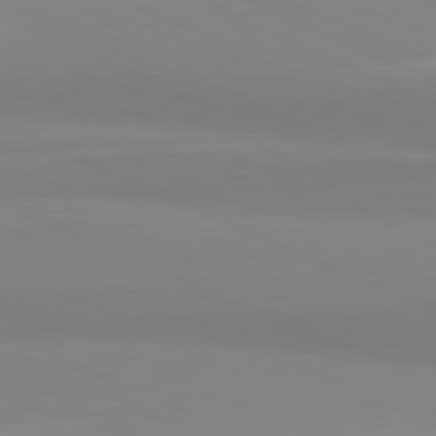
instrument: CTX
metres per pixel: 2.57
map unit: lApd
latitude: 81.6316
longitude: 178.1983
